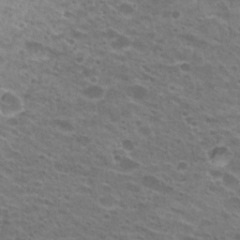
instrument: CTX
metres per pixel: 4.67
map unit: Hto
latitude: 26.1200
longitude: -29.8016
